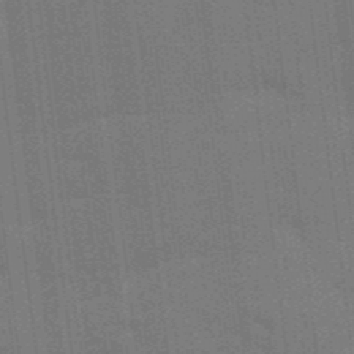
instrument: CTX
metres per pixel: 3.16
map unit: Aa
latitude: 33.7261
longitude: -143.4238
